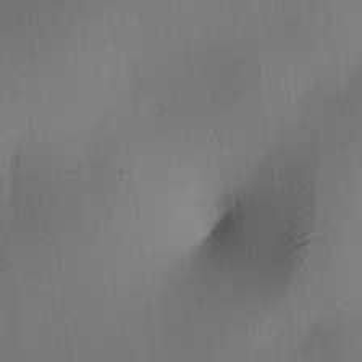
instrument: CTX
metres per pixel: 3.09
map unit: lAa
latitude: 5.2348
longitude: -112.6679
